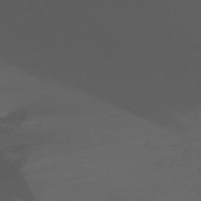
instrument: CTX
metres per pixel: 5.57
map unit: Ht
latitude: -15.2943
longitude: -44.4412
